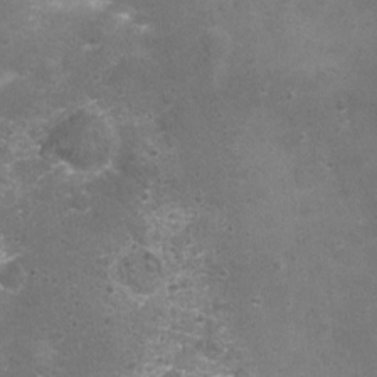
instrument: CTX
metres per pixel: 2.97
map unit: Nhu
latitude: 3.9339
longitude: -17.4993
